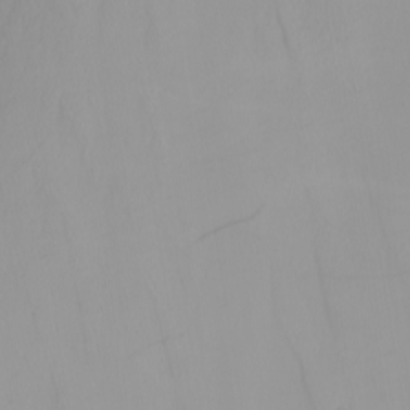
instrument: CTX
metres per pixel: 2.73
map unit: Nhu
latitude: -4.8408
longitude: -94.4034
